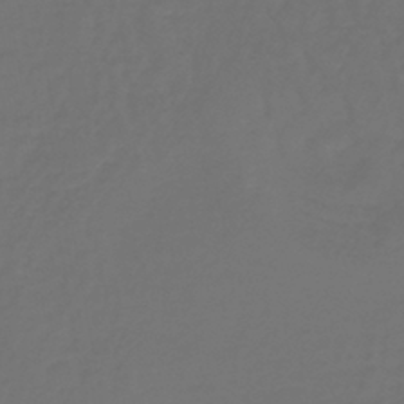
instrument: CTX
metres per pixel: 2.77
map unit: lHb
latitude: -39.1053
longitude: 63.2565
